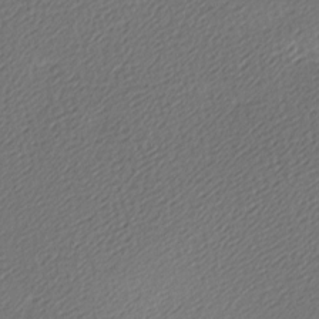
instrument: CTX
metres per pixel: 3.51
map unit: lAa
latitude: -9.7855
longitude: -127.1403
